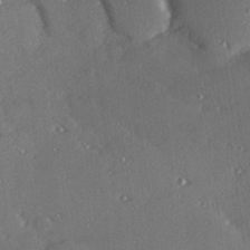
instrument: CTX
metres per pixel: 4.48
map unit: Hve
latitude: 26.9892
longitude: -91.0081
